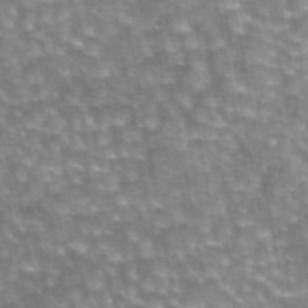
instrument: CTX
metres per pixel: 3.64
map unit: eAb
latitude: 44.6112
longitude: 105.7666
